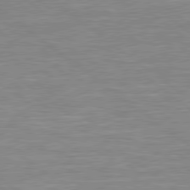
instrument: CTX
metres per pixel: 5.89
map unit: Hpe
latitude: 79.1214
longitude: -121.2348
